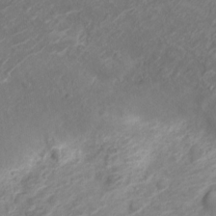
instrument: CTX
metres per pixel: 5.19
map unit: Nve
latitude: -19.4454
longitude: 106.1984
